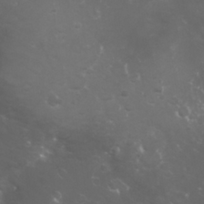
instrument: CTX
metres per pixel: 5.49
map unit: Nhu
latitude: 27.5182
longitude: -60.3845
